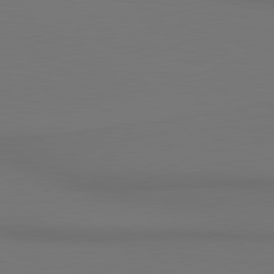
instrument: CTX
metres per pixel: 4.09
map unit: lApd
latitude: 80.7057
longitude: 154.5196
